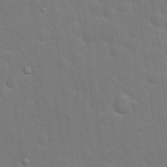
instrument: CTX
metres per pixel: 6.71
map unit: eHh
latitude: 19.5938
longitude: -62.4601
